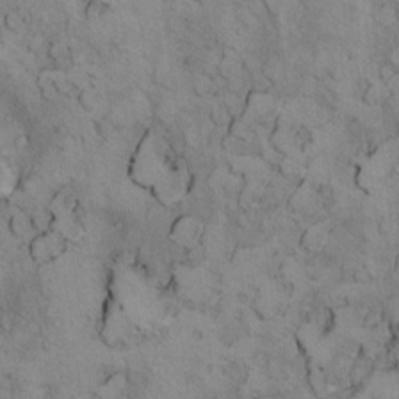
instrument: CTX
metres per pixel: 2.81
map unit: Ht
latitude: 11.6316
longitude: -31.7450
